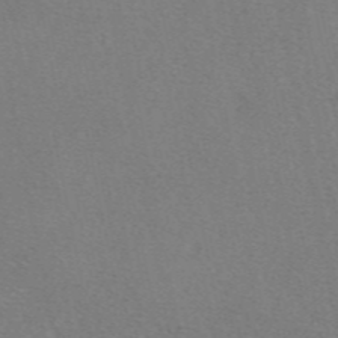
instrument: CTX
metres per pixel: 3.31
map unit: eAb
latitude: 49.0458
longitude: 108.7085
